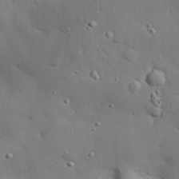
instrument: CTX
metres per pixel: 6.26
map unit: eHh
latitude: 28.3089
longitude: -82.3656
